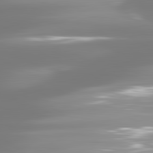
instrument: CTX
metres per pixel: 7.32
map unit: lApd
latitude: 81.3104
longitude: -134.2333
